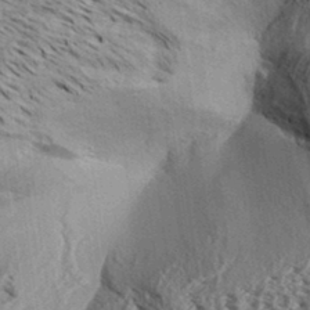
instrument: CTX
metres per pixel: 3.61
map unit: Aa
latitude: 32.6113
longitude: -137.3482
